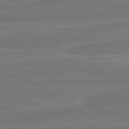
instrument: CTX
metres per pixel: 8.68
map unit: lApd
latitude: 82.2522
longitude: -175.0081
